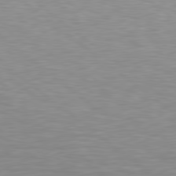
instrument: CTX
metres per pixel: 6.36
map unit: lApd
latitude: 79.2537
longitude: -88.9703
